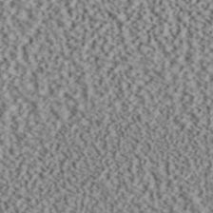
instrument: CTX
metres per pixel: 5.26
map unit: ANa
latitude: 40.4034
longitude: 30.2739
